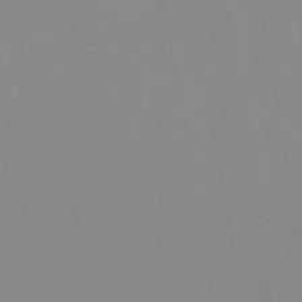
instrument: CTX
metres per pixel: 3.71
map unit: HNb
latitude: -54.0283
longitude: -49.4804
